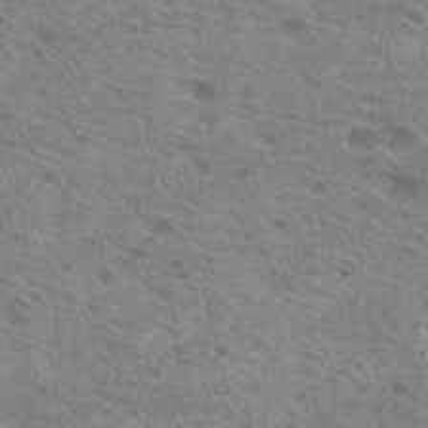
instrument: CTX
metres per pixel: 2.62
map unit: Hto
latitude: 19.8205
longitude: -40.4601
